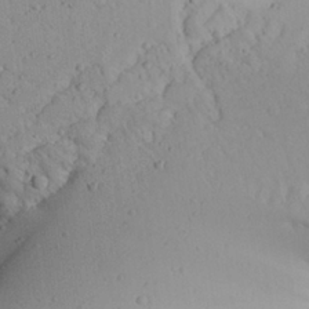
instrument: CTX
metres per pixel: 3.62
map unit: Aa
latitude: 26.7057
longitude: -128.6301
